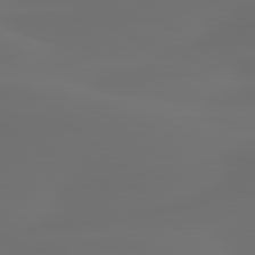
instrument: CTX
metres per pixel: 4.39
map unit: lApd
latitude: 80.2900
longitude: -84.9325
